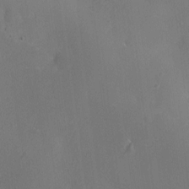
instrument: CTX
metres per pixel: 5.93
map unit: HNhu
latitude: 6.4790
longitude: 13.1998
